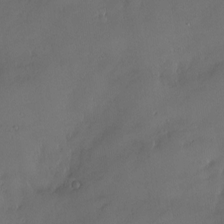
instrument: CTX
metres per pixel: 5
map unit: Nve
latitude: -9.7100
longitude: 173.3321
